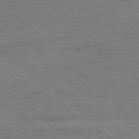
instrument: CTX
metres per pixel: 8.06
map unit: Ap
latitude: -80.2929
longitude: -81.2348
